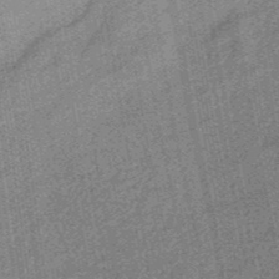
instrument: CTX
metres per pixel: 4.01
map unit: HNb
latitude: -36.6140
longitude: 57.4076
